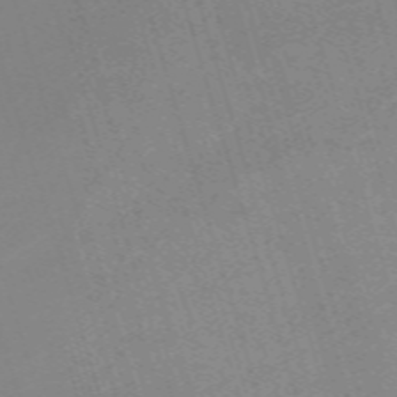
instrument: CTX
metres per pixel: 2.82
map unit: eHh
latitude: -62.6896
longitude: 49.3888
